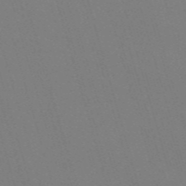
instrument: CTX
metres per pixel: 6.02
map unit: Nve
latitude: -59.4076
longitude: 60.8597
